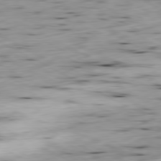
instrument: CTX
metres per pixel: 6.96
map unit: Ap
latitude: -80.6708
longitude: -70.3278
